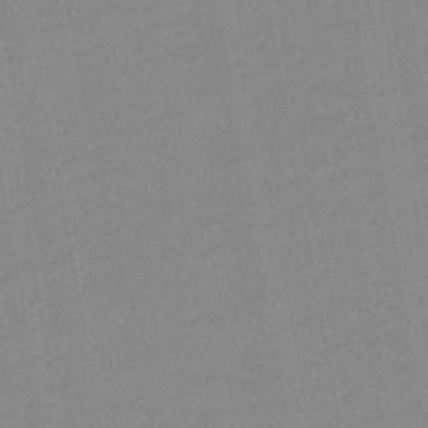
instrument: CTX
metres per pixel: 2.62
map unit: lHb
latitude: -45.8045
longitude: 69.5399
